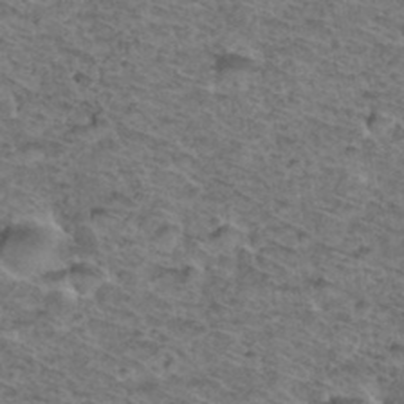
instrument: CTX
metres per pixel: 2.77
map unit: Hto
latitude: 37.1403
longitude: -46.9514
